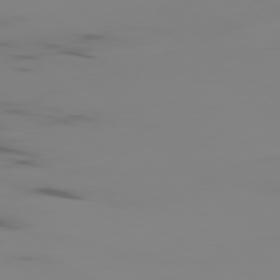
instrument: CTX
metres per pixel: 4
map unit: Ap
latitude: -77.7289
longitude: -63.0648
